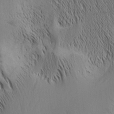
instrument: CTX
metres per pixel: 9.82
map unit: Nhu
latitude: -5.0675
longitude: -152.4790
